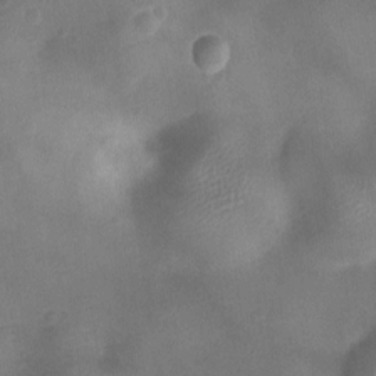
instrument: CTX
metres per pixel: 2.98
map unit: Ht
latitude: -3.8800
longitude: -19.6127
